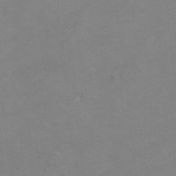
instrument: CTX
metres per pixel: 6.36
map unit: Hto
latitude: 7.3293
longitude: -35.9906
